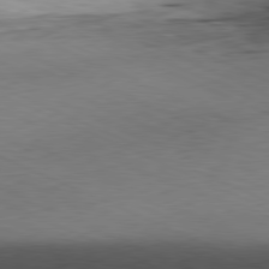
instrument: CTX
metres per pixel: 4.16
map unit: Ap
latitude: -81.6911
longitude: -82.1199
